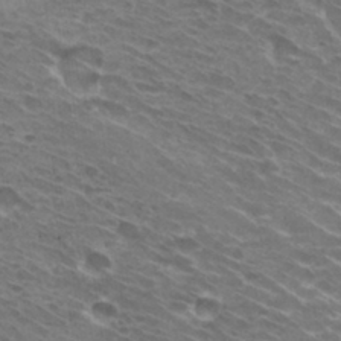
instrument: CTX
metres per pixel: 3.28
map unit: Hto
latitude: 30.6491
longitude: -44.5168
